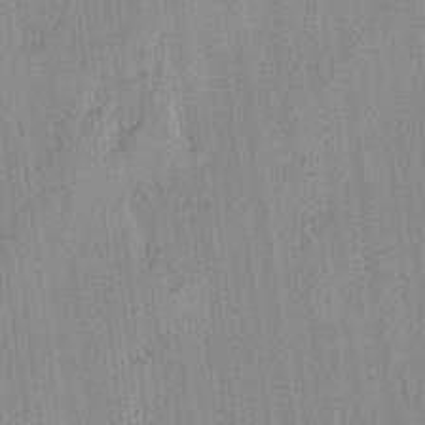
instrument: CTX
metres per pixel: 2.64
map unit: lAvf
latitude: -1.4833
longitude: -109.2726
